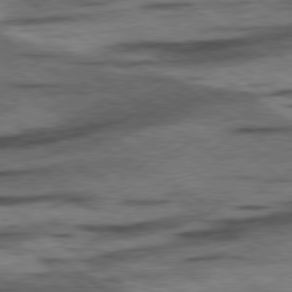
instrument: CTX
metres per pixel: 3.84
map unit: lApd
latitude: 78.3090
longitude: -53.0270
